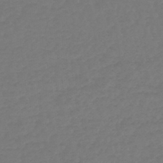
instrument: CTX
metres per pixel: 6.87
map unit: lHb
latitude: -46.5762
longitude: 65.6722
